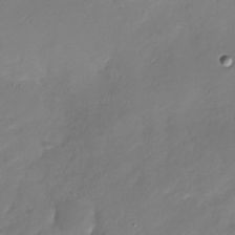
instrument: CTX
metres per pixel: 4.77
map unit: Nhu
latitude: -28.2551
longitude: -60.8947
